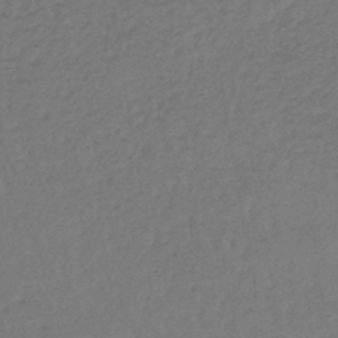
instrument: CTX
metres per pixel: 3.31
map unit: lHb
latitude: -45.7289
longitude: 63.2376
